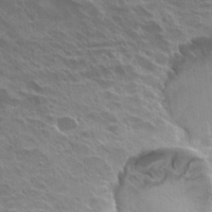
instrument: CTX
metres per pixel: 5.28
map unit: Hto
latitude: 27.5749
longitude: -40.7057
